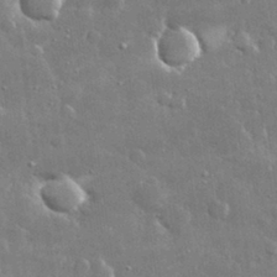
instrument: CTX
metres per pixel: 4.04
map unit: lHvf
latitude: 32.4034
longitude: -92.7057
